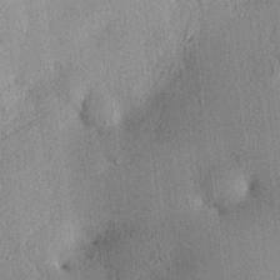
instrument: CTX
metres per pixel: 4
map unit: eHh
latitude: 0.2522
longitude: 15.1053
